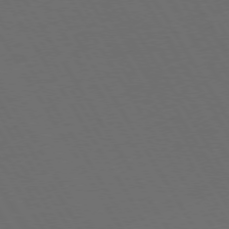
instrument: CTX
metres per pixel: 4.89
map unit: Hpe
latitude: 73.6883
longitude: -127.7639
